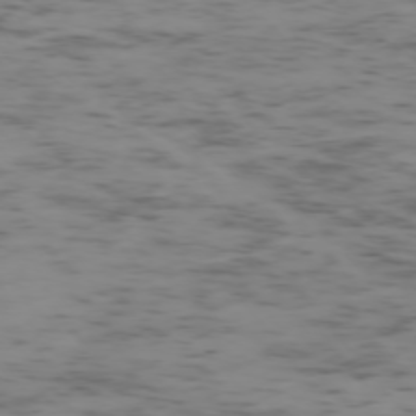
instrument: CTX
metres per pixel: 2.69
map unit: Ap
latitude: -75.4077
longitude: -79.2348
